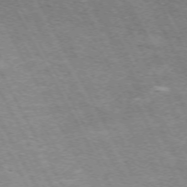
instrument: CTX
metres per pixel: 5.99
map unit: Hpe
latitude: -72.1228
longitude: 11.9745
